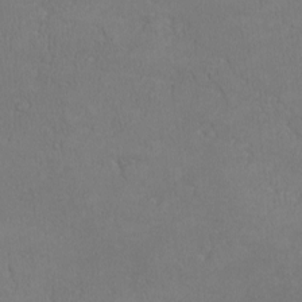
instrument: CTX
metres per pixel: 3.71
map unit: lHvf
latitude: -13.1620
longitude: -99.8583
